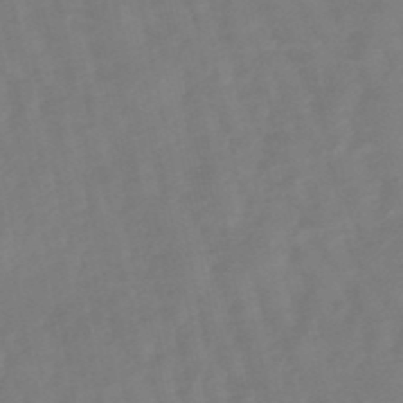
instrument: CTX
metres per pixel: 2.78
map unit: lHb
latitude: -49.3321
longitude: 77.8233
